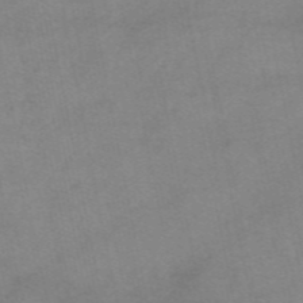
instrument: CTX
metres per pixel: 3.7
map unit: eAb
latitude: 48.1578
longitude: 103.6344
